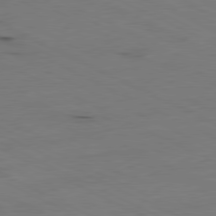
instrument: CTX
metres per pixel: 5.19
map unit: Ap
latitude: -81.3888
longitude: -70.1389
